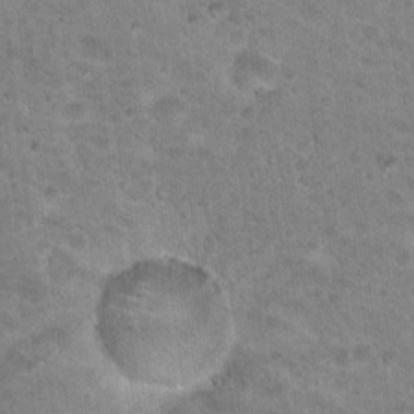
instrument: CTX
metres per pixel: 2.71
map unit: Hto
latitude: 18.6490
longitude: -31.8206
